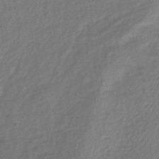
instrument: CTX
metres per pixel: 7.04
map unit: lHb
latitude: -40.3306
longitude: 70.9164
